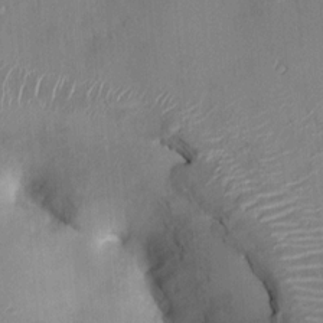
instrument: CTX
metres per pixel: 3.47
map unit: HNhu
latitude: 6.3089
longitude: -0.0444
